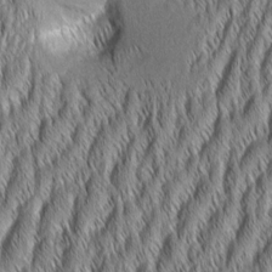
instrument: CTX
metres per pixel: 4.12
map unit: Aa
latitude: 7.2159
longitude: -130.6113
